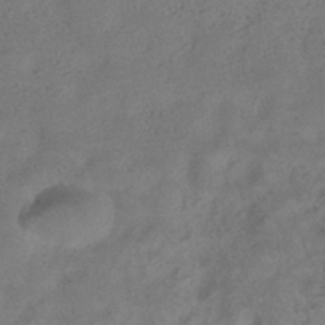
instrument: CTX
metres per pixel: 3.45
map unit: ANa
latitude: -38.6708
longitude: 96.6519
